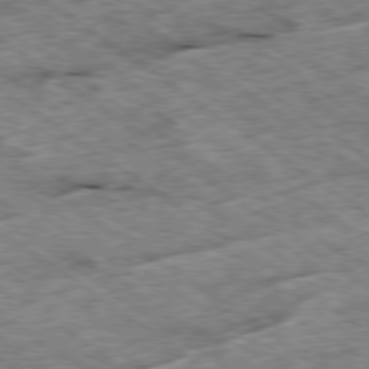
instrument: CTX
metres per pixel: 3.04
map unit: Ap
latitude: -79.6344
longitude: -87.9906
